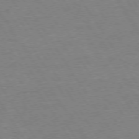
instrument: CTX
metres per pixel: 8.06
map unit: Hpe
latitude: 73.8206
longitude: -140.2711
